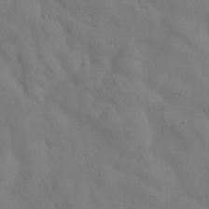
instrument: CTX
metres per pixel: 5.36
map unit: Nhu
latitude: 27.8395
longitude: -72.5924
